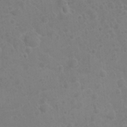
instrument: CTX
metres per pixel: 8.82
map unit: Nhu
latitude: 1.7638
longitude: -14.7436
